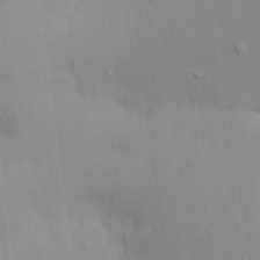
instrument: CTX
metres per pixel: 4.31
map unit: Aa
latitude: 21.5560
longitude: -146.0822
